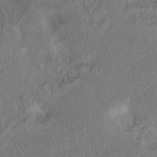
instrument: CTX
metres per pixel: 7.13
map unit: Hto
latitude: -13.3510
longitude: -41.9528
